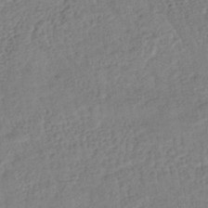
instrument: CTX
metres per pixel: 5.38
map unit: lHb
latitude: -40.0094
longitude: 72.8597
